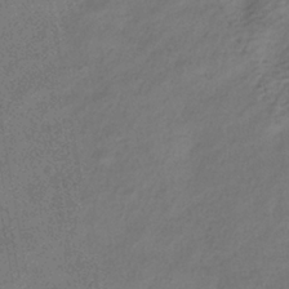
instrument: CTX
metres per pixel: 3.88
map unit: HNhu
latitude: -39.8611
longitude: 102.4818
